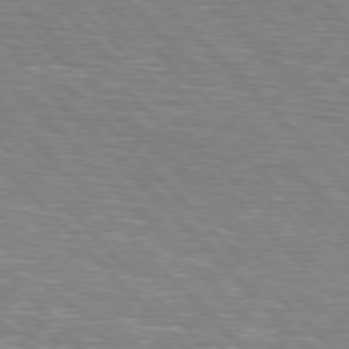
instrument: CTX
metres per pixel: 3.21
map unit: Hpe
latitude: 76.8191
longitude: -151.1970
